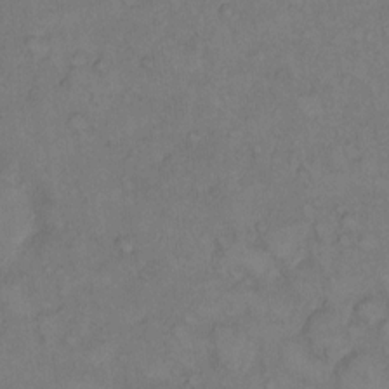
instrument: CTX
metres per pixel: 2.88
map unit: Hto
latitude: 10.6491
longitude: -59.0459
